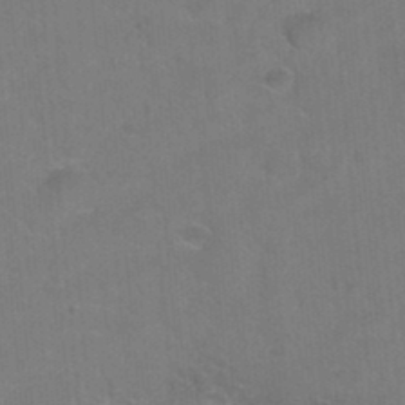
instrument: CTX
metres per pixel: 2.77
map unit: Hto
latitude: 36.3845
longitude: -46.5924
